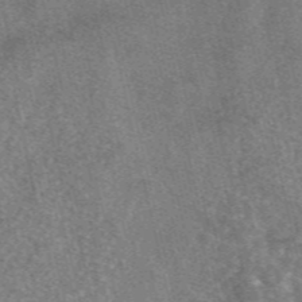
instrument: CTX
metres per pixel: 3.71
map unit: eAb
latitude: 47.0081
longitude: 119.0864
